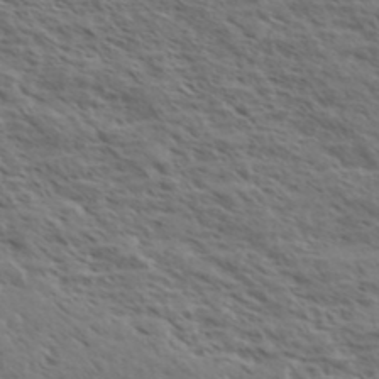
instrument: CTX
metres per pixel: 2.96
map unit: eHh
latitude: 35.9339
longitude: -139.0269
